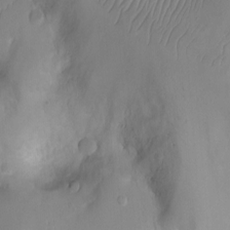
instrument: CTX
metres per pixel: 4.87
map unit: Ht
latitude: -3.2564
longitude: -28.9325
